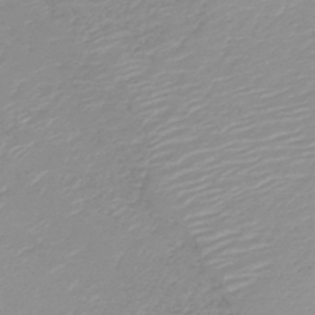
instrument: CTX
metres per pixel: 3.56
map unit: HNb
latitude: -44.8786
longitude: -44.1955
